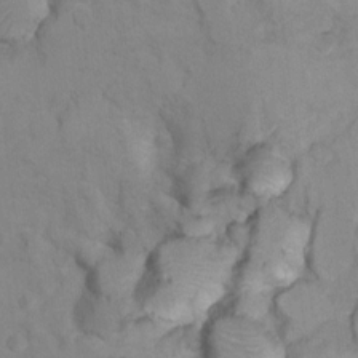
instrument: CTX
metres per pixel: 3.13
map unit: Hto
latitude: 7.7261
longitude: -35.6505
